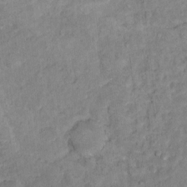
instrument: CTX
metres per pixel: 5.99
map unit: Hto
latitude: 12.7813
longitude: -37.4049
